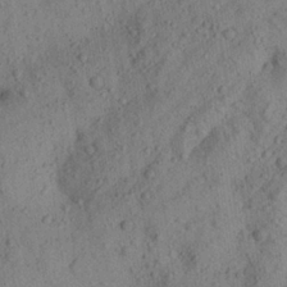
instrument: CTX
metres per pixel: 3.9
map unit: Aa
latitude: 23.5182
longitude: -143.0270
